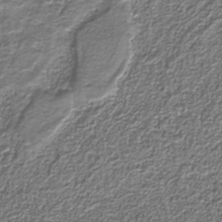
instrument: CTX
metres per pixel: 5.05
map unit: eAb
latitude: -39.6911
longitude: 51.4832
